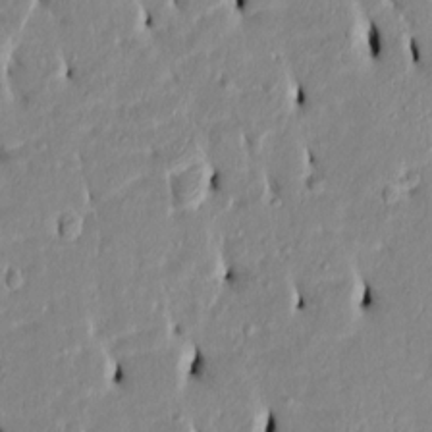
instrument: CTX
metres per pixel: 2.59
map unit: Htu
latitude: 3.4237
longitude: 151.3510
